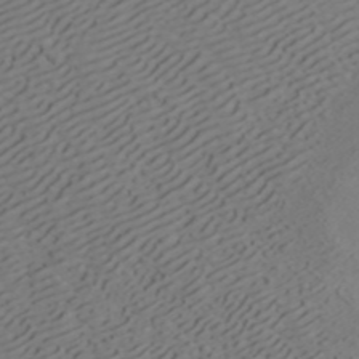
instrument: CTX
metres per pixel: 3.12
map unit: ANa
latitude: 41.4615
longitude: 54.4440
